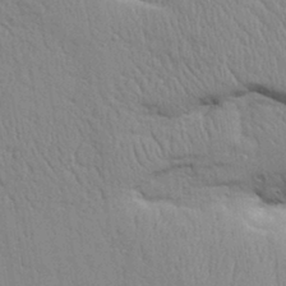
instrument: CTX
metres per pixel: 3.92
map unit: Aa
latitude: 31.6127
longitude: -144.7813
